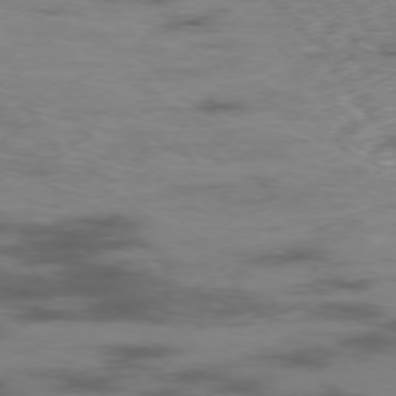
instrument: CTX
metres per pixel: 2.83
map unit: Hpe
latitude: -75.8423
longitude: -19.1781
